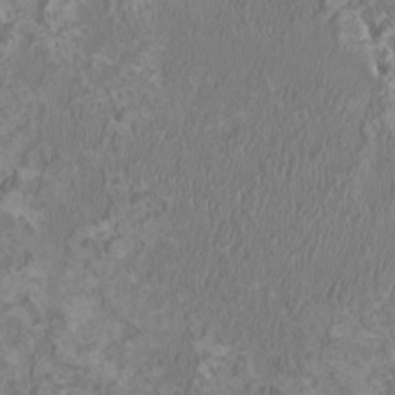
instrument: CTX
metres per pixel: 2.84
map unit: HNhu
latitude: 0.4601
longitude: -1.7638
